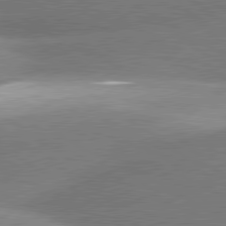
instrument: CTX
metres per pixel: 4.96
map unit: lApd
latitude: 80.4034
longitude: -154.6868
